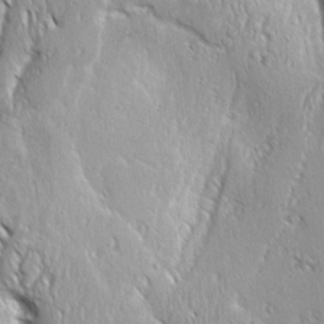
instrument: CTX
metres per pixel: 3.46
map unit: Aa
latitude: 8.2145
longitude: -132.5168
